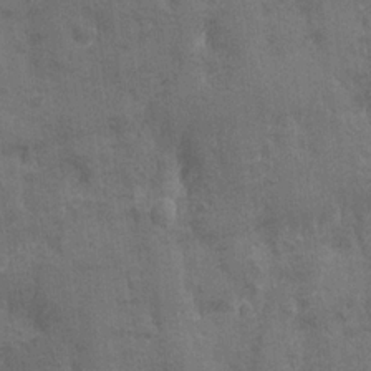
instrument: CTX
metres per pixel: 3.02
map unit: Ave
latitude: -7.8044
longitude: -120.2334
